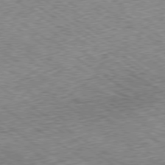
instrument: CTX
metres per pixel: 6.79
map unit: Hpe
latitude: -79.5021
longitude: 8.0283
